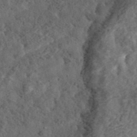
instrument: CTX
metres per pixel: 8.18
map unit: eHh
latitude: 36.8758
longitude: -79.8017
